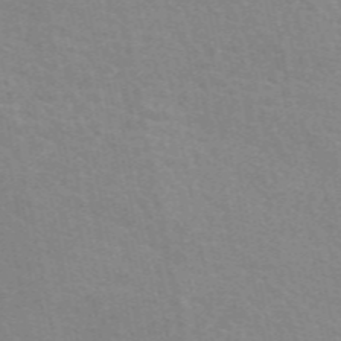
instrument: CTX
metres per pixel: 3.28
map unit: eAb
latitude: 50.5356
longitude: 111.7855
